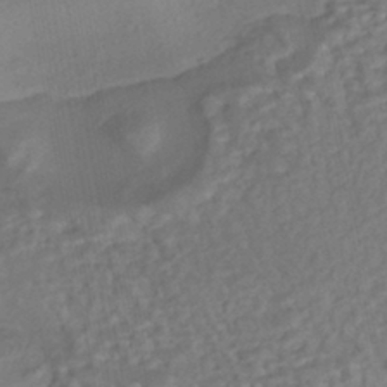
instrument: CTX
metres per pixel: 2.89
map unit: eHh
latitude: -43.4265
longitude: 120.4062
